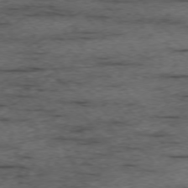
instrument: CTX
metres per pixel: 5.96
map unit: Ap
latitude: -76.1795
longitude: -91.1592
